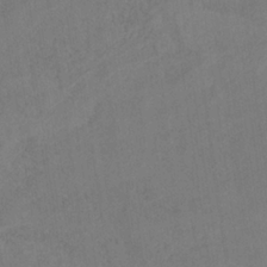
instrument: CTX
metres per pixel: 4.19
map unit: HNb
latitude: -32.6141
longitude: 63.5777
